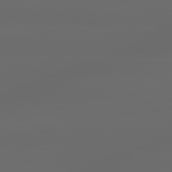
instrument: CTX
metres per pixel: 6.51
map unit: lApd
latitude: 79.7261
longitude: -139.6127
